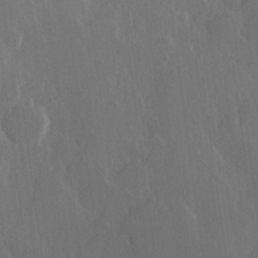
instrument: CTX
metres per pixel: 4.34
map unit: Hve
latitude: 22.7246
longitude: 146.6329
